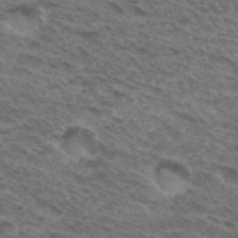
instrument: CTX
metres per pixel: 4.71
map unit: Hto
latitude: 32.0633
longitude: -46.4790
